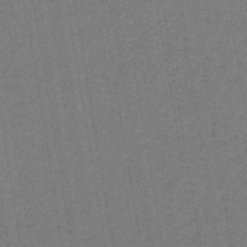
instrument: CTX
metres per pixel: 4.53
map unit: lHb
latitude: -42.9352
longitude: 62.7274
